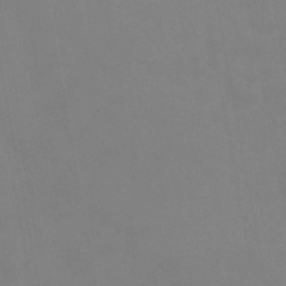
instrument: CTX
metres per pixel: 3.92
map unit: eHb
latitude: -37.9745
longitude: 74.7086
